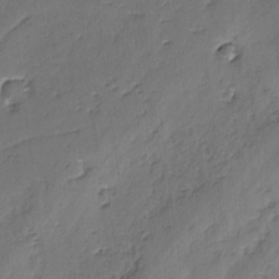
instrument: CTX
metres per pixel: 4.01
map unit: lAvf
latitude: -2.8785
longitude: -105.7450
